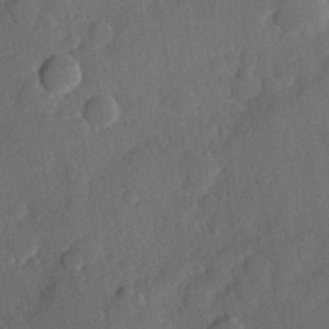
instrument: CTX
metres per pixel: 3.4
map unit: Hve
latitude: 24.9702
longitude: 148.9353
